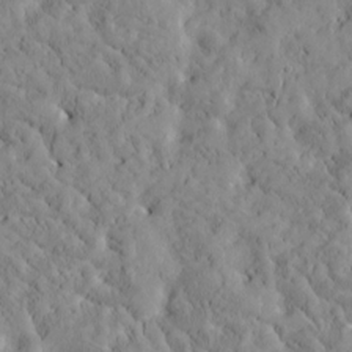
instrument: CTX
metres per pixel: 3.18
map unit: Htu
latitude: -3.6910
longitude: 174.0849
